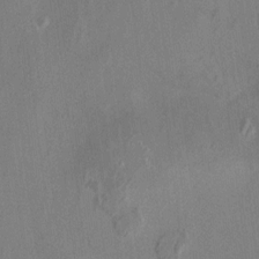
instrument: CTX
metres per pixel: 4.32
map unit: HNhu
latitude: 7.7827
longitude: -3.7071
